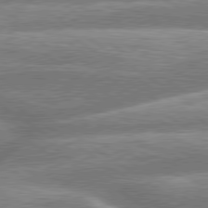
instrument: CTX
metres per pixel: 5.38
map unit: lApd
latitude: 79.6316
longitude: -159.4804
